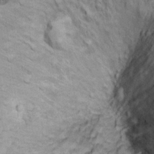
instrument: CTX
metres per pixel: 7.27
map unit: Ht
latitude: 11.2726
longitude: -31.8395
